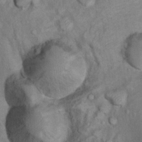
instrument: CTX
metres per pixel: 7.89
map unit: Ht
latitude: 12.2901
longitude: -39.0836
